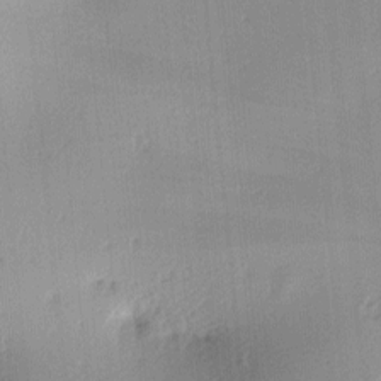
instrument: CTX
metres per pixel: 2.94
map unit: lAa
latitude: -10.2928
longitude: -124.5923
